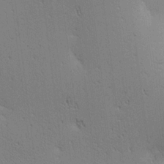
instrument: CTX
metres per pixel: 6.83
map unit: lAa
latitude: 12.7624
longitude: -107.8583
